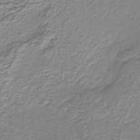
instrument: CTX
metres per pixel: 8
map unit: lHb
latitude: -40.5951
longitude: 51.4643
